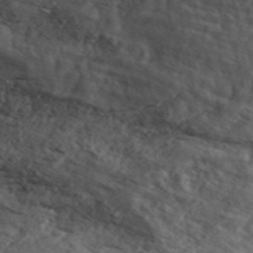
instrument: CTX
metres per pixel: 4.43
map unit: ANa
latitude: 49.8394
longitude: -81.5371
